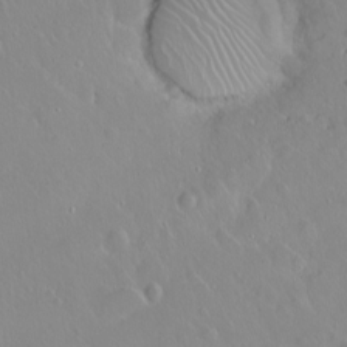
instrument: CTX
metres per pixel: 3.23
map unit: eHh
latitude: 1.7638
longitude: -54.6679
